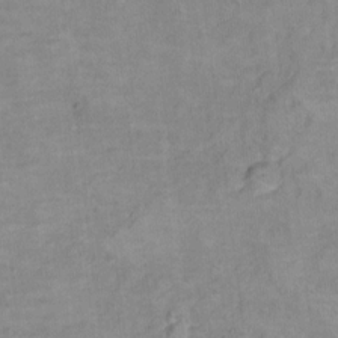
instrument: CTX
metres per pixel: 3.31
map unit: Hto
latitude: 7.6505
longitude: -36.2145
